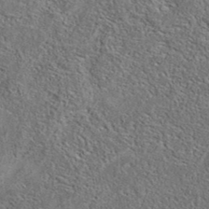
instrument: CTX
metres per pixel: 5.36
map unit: eAb
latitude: 37.4427
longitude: 112.8786
